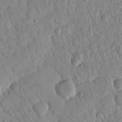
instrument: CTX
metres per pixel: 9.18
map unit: Nhu
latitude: 19.1025
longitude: -78.4979
